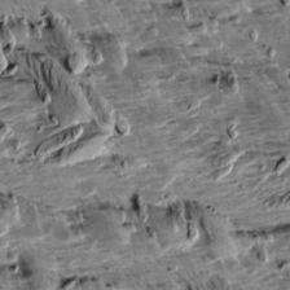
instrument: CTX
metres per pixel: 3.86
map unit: Aa
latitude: 10.8947
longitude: -141.6316
